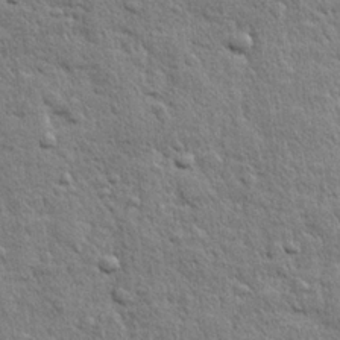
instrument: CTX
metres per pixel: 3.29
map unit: lHvf
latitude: 23.8961
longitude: 143.8800
